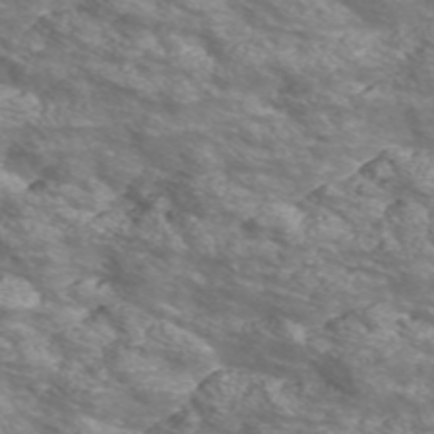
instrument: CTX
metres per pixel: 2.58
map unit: Nve
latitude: -56.3495
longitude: 53.1053
